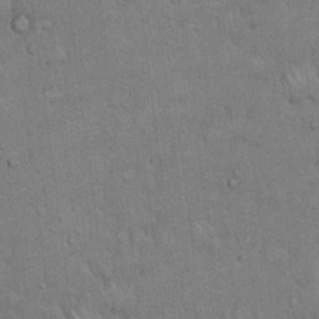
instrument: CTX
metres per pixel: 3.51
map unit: Hto
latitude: 18.3656
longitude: -60.9891
